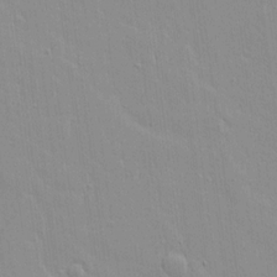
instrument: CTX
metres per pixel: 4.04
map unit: lAvf
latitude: 16.0633
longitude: -128.1767
